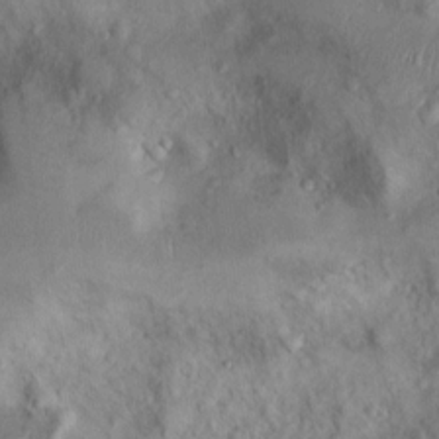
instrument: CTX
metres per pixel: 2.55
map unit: Nhu
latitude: 9.9906
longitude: -25.3670
